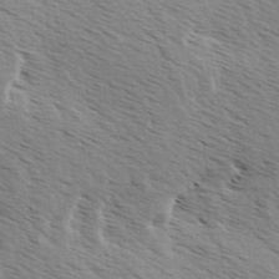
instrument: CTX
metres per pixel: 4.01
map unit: Ave
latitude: 9.7828
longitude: -107.0647
